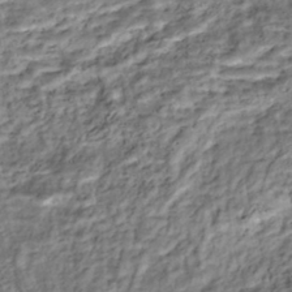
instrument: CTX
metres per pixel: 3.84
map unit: Nhe
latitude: -46.1794
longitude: 153.4265
